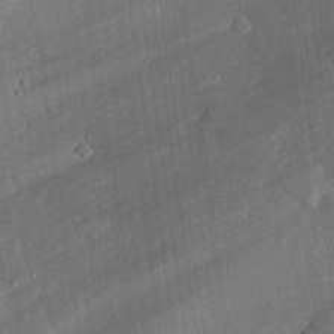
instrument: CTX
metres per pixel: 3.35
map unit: eHh
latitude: 27.9150
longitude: -81.8394
